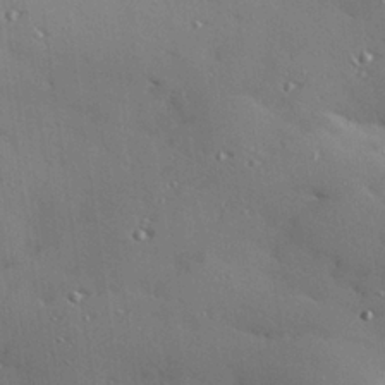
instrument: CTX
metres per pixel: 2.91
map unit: Hve
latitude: 26.4790
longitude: -91.7828
